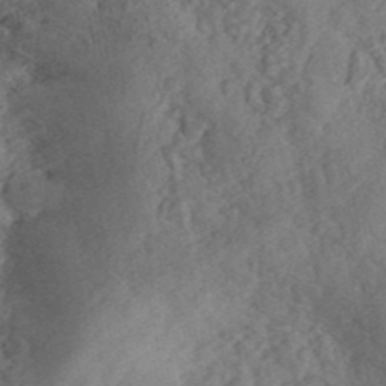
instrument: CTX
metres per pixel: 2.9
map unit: ANa
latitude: 42.5735
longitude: 51.7288
